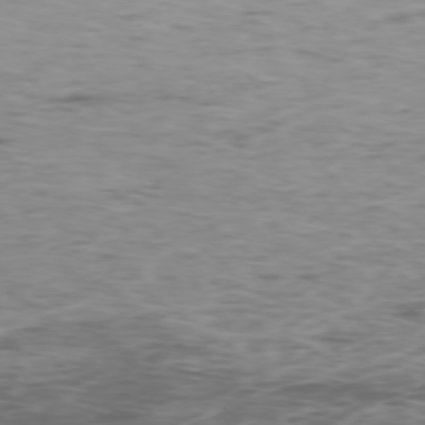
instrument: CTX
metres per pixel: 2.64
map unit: Ap
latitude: -76.7841
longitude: -68.8569
